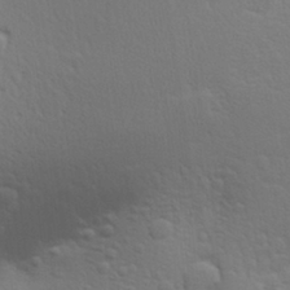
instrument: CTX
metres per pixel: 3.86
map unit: Aa
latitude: 29.6883
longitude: -139.7450
